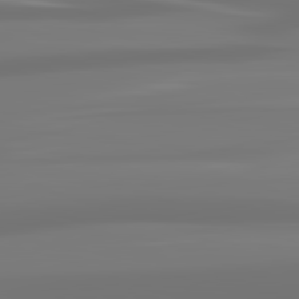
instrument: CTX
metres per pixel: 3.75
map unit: lApd
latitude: 83.1025
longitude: -131.1970
